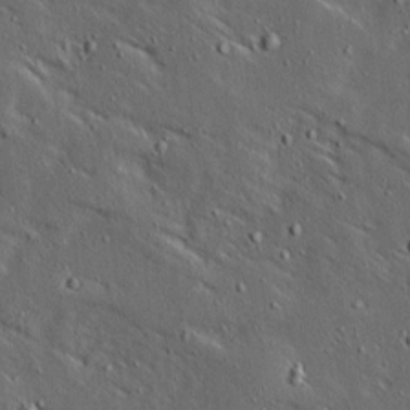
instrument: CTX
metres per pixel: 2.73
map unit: Ave
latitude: 15.4049
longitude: -138.6679
